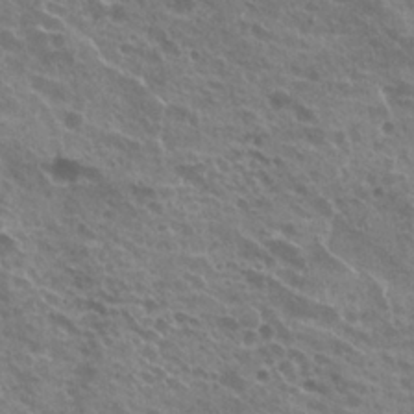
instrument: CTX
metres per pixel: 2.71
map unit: Hto
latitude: 24.0255
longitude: -40.0444
